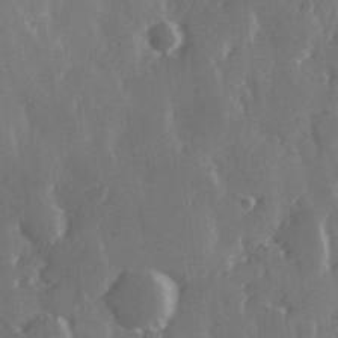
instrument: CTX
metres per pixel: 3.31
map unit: Hve
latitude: 28.4979
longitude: 149.2187
